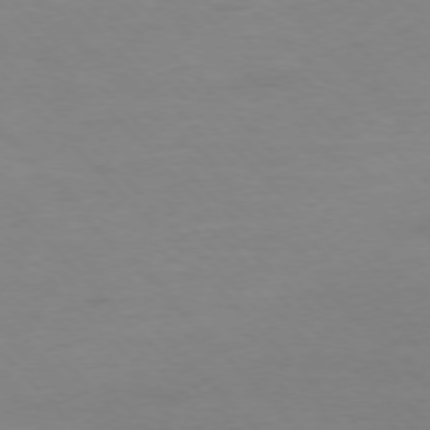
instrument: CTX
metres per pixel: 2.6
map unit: Ap
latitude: -77.2943
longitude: -83.0458
